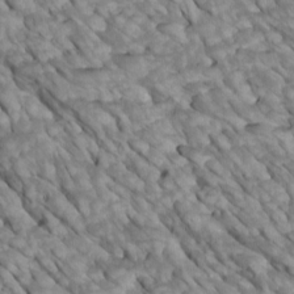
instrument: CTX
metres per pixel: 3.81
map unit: Htu
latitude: 2.0255
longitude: 144.1039
